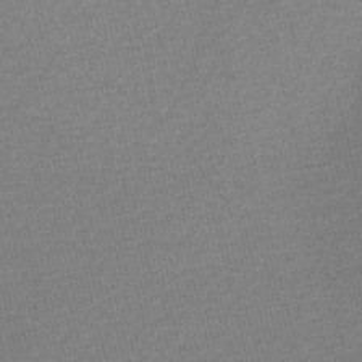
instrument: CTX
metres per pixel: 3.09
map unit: Nve
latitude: -56.3117
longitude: 61.3699
